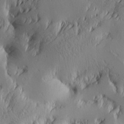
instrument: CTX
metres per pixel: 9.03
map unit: Htu
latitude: -2.2928
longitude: -176.8947
